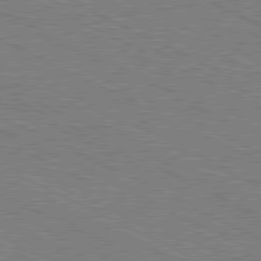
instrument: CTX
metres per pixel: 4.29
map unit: Hpe
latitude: -81.5021
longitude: 21.1242
